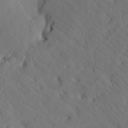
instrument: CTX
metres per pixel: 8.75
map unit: Aa
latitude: 24.0633
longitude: -147.7450
